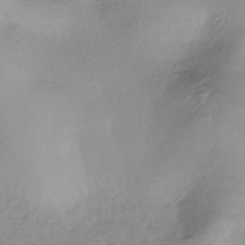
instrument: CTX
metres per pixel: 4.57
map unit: HNhu
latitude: -43.3131
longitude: 102.8597
